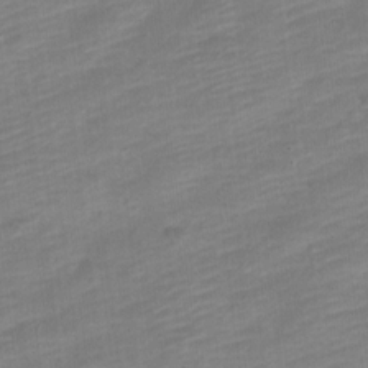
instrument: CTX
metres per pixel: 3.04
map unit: Nve
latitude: -18.0661
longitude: 109.4076
